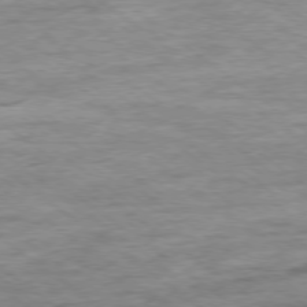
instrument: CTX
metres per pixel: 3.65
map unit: Ap
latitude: -78.7463
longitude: -101.8961
